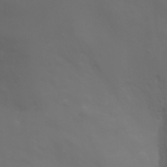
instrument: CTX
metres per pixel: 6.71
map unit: Nhu
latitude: -1.6911
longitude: -75.0270
